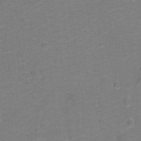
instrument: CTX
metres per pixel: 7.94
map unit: Hto
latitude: -0.4818
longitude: -34.3089
